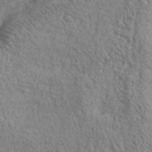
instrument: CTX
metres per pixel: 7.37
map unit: eHh
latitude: 31.9151
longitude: -67.1214
